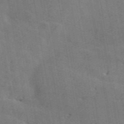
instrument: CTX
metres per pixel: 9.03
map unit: ANa
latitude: 49.7261
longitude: -80.4790
